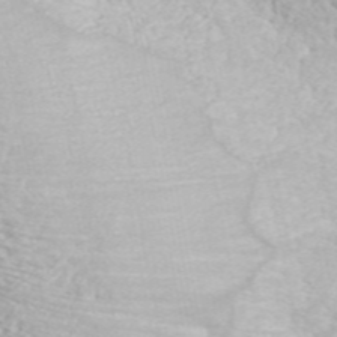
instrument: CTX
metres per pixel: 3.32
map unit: ANa
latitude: 45.2159
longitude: 37.0675
